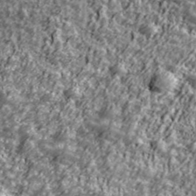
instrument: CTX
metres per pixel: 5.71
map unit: Ave
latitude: 42.0633
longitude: -113.6883
